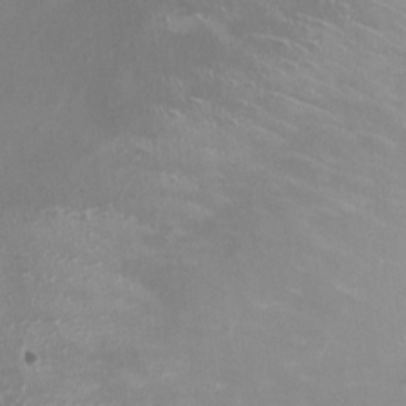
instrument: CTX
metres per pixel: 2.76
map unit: HNhu
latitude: -0.9542
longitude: -4.4412
